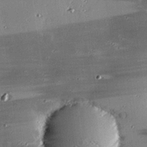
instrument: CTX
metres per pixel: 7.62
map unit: eHh
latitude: 23.4615
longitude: -89.6505
